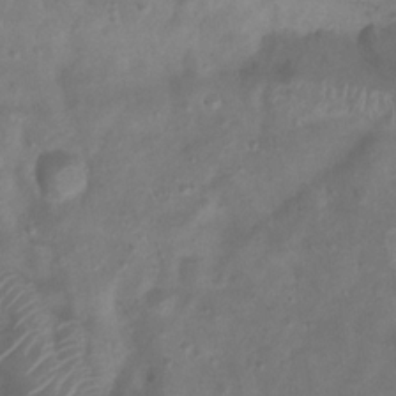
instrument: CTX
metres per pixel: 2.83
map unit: Htu
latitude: 3.0647
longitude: -21.5749
